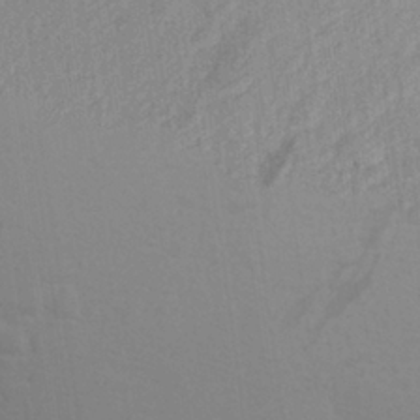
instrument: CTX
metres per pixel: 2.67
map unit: Aa
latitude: 27.5560
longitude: -144.1389
